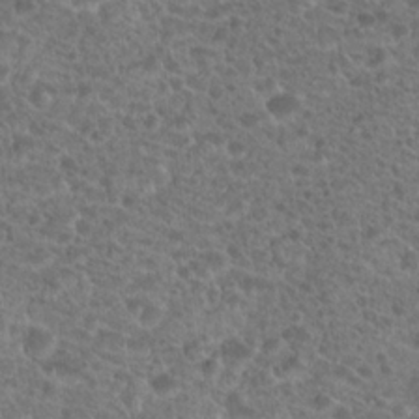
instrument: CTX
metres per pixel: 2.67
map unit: Hto
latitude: 19.6316
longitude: -41.0647
